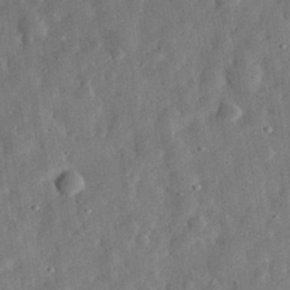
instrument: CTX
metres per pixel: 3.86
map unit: eHh
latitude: 31.7639
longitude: -76.1955
